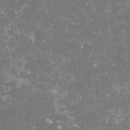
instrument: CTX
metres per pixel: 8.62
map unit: lHvf
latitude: -14.5763
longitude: -98.5923
